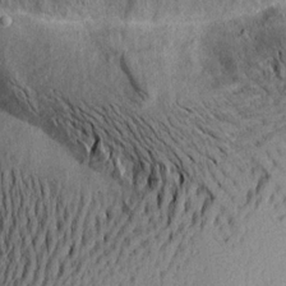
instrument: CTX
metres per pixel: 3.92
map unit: Aa
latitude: 19.1781
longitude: -145.5371
